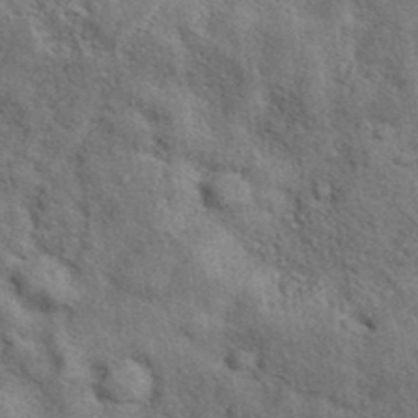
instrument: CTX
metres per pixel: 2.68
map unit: eAb
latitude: 39.5560
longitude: 112.5385
